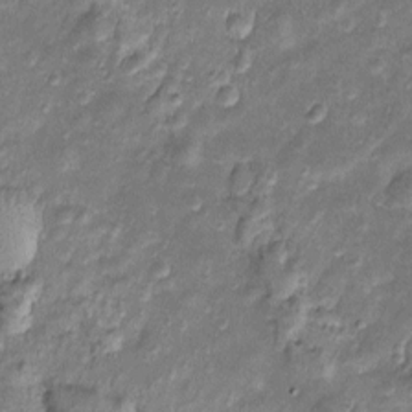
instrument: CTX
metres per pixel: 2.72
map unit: Htu
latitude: -5.2942
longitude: 157.7666
